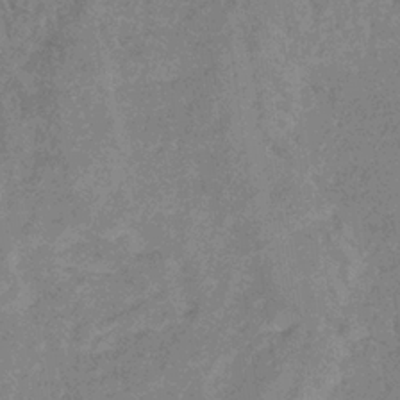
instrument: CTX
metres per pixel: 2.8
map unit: lHb
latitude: -33.0109
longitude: 69.0108
